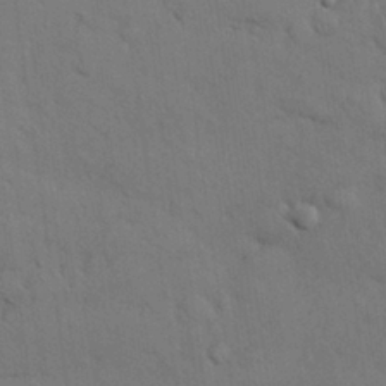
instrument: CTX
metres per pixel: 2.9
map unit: Nhu
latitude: 27.9906
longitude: -69.6883
